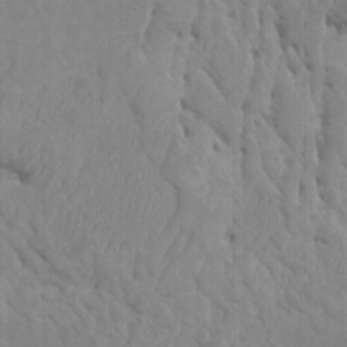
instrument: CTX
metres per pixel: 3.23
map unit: HNhu
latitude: 3.5560
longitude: -2.2711
